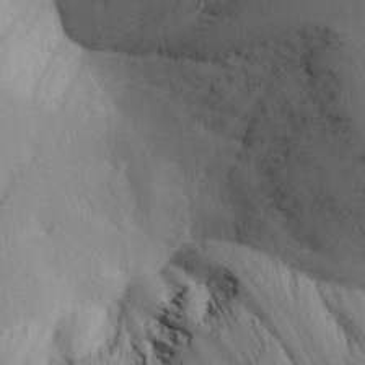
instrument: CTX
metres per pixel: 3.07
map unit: Aa
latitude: 19.9528
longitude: -144.3845
